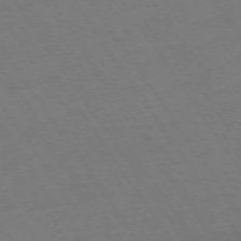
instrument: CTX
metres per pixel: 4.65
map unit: Ap
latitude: -73.7666
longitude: -71.0836
